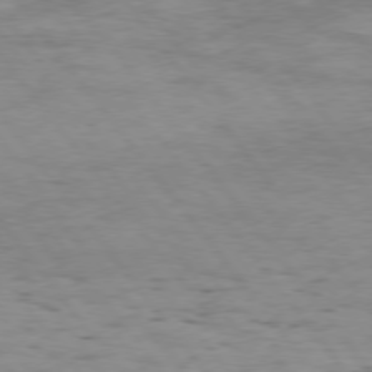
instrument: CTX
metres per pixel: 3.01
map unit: Hpe
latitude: 75.0458
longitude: -141.1592
